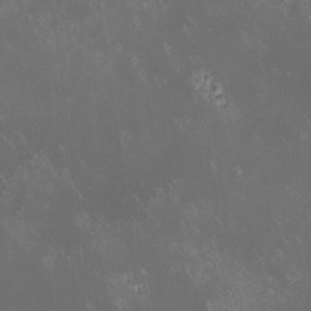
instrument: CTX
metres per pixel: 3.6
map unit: lHvf
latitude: -13.9745
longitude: -103.4804
